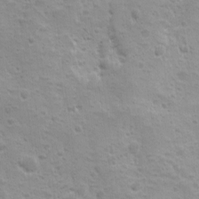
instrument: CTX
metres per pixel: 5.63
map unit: Ave
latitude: 10.1956
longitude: -104.5735
